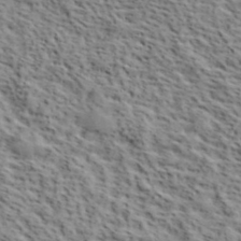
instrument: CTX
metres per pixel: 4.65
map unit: lHvf
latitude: 39.9906
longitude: -86.8758
